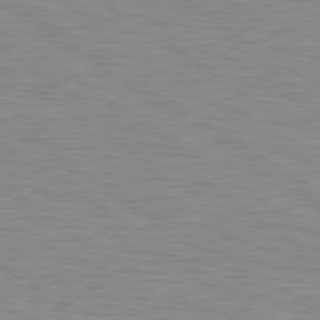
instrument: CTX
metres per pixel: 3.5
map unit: Hpe
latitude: 79.5371
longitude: -127.0270
